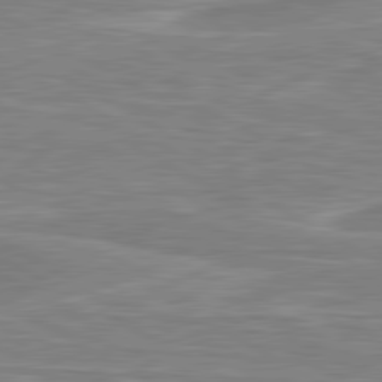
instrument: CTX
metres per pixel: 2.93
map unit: lApd
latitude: 80.7246
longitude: 173.8233
